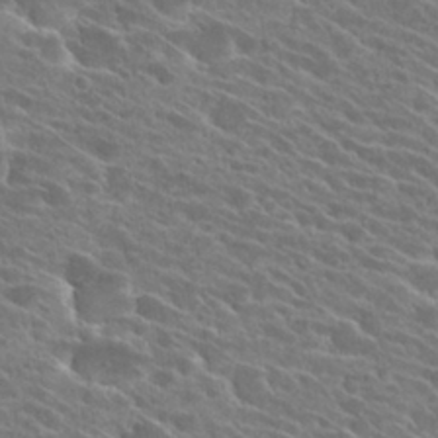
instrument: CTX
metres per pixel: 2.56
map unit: Hto
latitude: 25.5371
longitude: -41.3859
